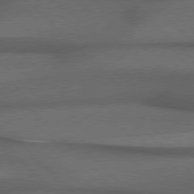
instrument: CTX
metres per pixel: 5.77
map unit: Hpe
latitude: 77.2159
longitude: -156.4790
